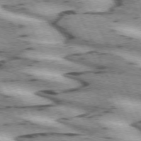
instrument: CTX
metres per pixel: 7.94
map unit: lApd
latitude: 72.1578
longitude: -54.3656
